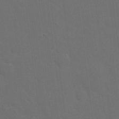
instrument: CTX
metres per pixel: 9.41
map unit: eHh
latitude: 19.5938
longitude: -66.1766
